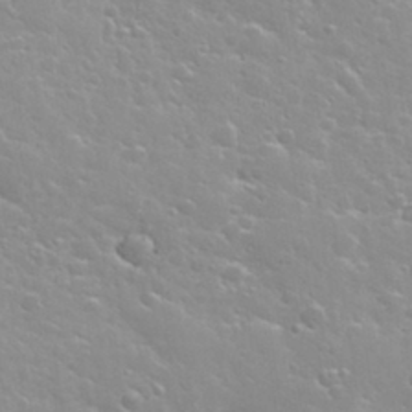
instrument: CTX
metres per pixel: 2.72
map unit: Nhu
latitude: 31.7639
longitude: -50.6679
